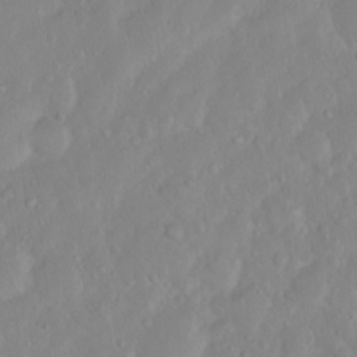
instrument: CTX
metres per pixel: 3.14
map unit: eHh
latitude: 1.4993
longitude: -55.8394
